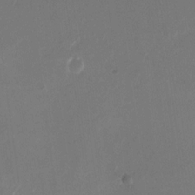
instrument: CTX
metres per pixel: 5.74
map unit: Nhu
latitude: -28.0850
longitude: -66.9513
